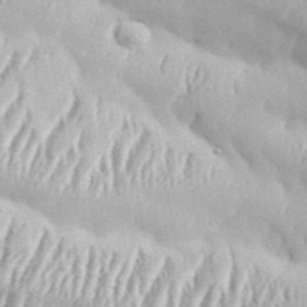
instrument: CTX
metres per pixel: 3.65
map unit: Aa
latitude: 33.5938
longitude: -135.2915
